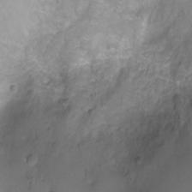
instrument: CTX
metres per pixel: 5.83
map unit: Ht
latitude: -7.4643
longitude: -19.4426
